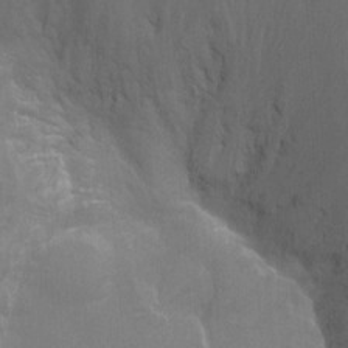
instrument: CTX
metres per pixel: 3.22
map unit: Nhu
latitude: -9.3510
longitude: -43.0836
